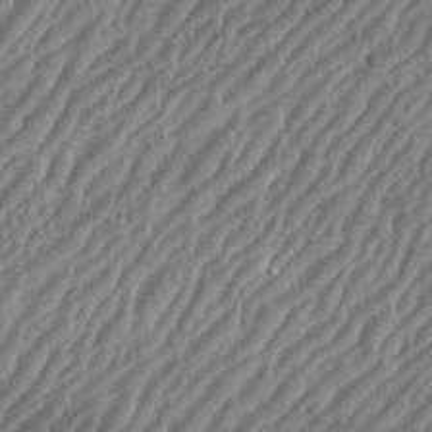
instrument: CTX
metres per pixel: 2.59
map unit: eHh
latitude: 35.9717
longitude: -134.4601
